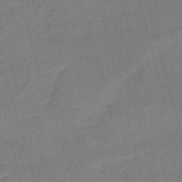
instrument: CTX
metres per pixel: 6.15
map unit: HNb
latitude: -53.8233
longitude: -46.8191
